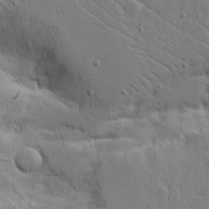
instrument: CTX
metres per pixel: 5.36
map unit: Aa
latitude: 16.7435
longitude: -125.3481
